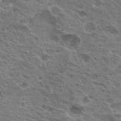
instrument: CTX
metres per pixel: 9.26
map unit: Hto
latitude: 23.8205
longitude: -40.0255
